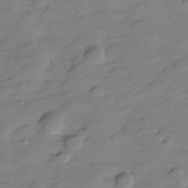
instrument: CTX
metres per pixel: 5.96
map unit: Hve
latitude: -28.9164
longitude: 91.1620
